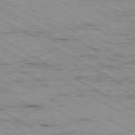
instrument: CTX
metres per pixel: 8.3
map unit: Ap
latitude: -80.5007
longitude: -53.5749
